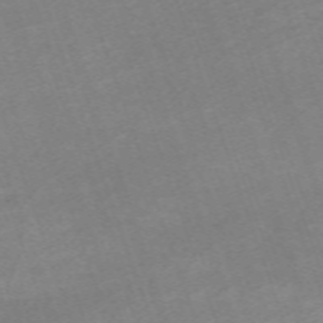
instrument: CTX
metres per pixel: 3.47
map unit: eHh
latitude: -64.5007
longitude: 50.4440
